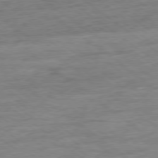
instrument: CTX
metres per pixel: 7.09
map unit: Ap
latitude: -79.1431
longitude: -102.4034
